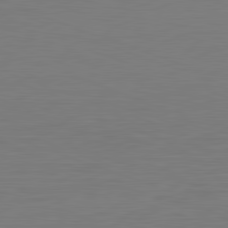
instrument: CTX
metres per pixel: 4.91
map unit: Hpe
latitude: -82.4629
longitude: 7.5399
